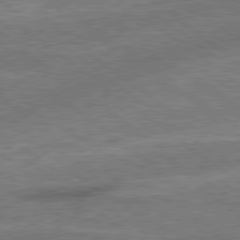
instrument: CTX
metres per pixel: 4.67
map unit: lApd
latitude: 79.2159
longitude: 174.1227
